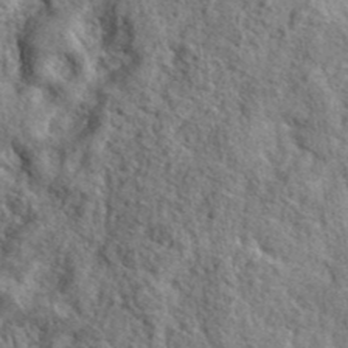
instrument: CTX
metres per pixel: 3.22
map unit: ANa
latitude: 40.9513
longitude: -86.5168
